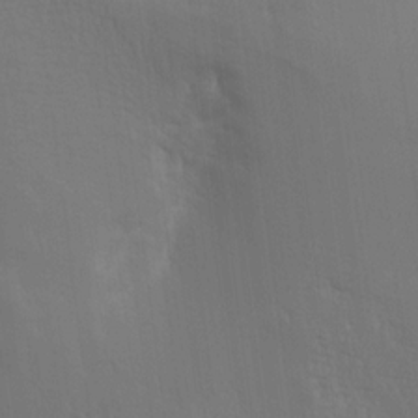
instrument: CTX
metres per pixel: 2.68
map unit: Aa
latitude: 15.0459
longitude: -147.4994
